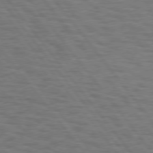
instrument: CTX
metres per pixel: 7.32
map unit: Hpe
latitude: 75.8961
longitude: -136.5357
